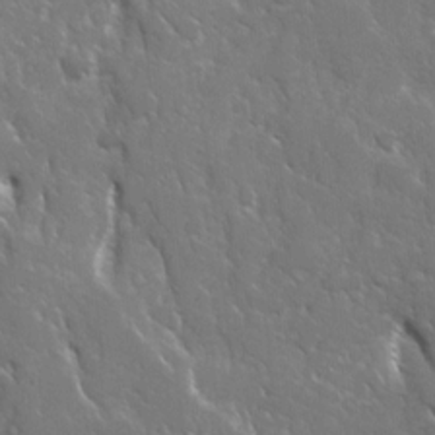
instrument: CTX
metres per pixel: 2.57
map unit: Ave
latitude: 17.3104
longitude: -130.5924
